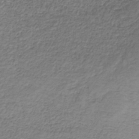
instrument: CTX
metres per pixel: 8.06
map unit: HNb
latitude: -34.1417
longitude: 56.3117
